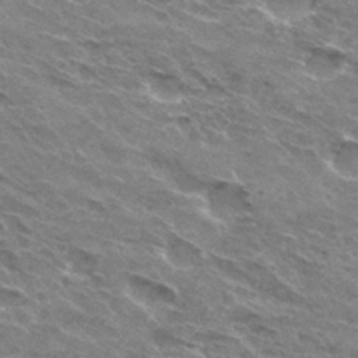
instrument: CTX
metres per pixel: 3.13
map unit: Hto
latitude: 31.6505
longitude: -44.9513
